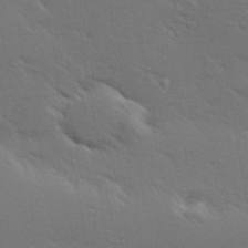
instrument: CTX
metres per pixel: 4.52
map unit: Hve
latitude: 24.4978
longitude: -97.9906
